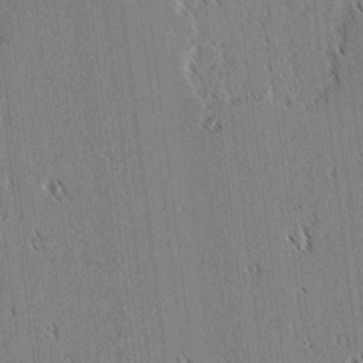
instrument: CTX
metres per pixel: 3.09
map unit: lAvf
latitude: 1.8583
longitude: -106.1767
